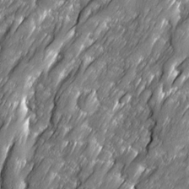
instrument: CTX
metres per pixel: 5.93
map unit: Ave
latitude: 16.5924
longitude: -135.4237
